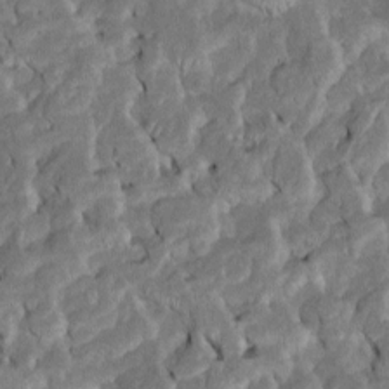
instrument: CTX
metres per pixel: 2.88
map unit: Htu
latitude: -6.8408
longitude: 145.4832
